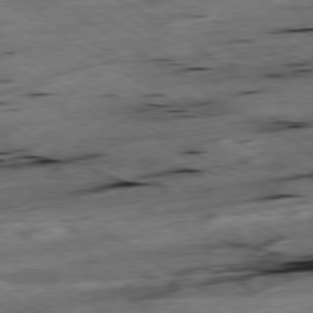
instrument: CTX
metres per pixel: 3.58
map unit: Hpe
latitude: -79.1998
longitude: -20.3279
